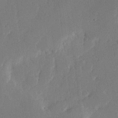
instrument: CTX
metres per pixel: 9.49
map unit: lHvf
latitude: 22.8002
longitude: 145.5021
